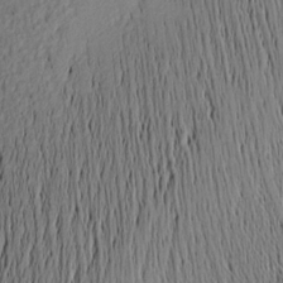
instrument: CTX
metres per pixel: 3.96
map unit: Nhu
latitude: -3.9745
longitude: -151.2537
